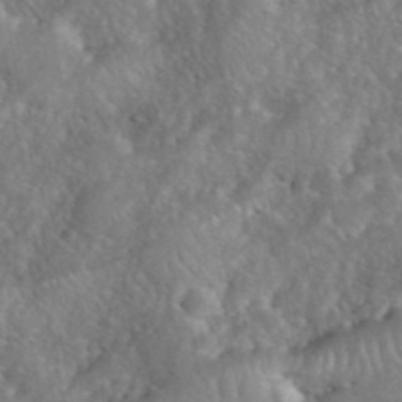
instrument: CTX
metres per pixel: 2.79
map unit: eHh
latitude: 40.1388
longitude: -57.6693
